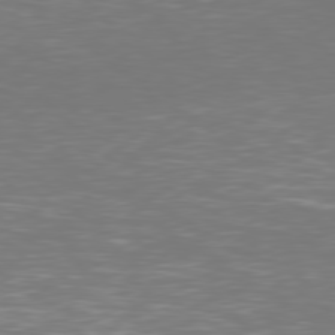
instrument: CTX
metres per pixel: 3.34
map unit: Hpe
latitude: 78.1956
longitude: -167.7071
